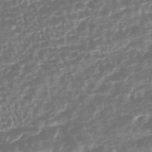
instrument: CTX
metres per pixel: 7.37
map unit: HNhu
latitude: -43.4454
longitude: 106.8408
